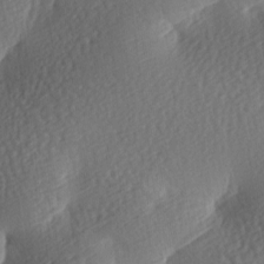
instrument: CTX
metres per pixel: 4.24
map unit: lAa
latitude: -8.4251
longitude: -126.7435
